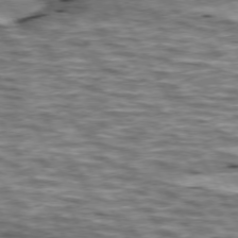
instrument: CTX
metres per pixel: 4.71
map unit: lApd
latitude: 74.3089
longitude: -55.5182
